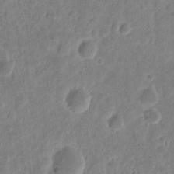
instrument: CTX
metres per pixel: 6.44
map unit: eHh
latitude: 9.4993
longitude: -73.7450
